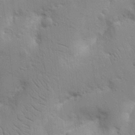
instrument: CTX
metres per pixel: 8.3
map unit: Nhu
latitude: 17.1025
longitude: -75.1214
